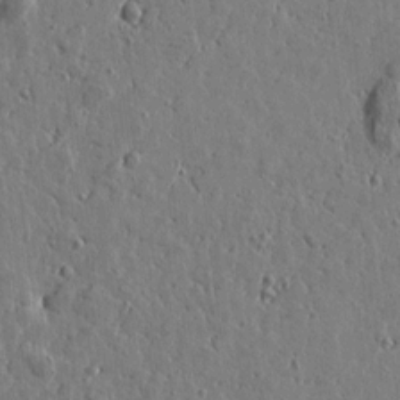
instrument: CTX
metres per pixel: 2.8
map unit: Htu
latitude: 0.6679
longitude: -178.0822
